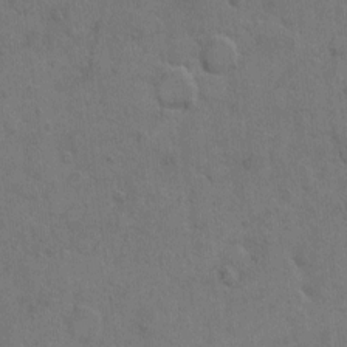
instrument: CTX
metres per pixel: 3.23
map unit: Hto
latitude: 6.2711
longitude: -62.3090
